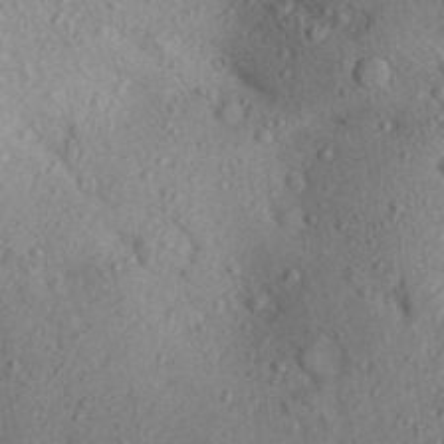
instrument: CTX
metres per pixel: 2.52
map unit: Aa
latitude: 30.4790
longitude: -146.8569
